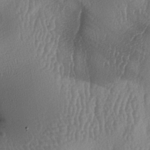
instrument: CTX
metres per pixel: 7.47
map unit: lAa
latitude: -7.1809
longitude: -129.2537
